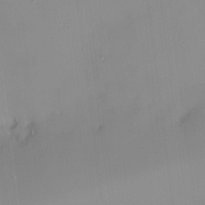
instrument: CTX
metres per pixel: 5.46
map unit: HNhu
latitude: 2.2144
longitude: 7.7288
